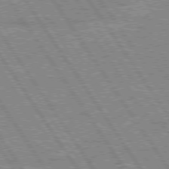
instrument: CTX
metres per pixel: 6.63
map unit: Hpe
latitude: 75.6127
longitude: -155.1592
